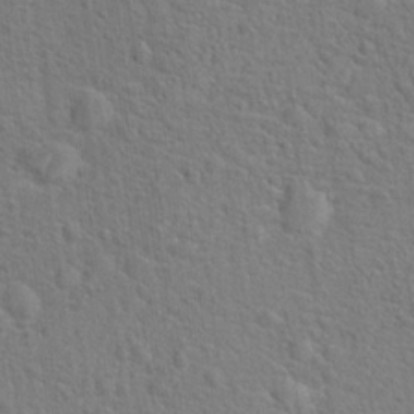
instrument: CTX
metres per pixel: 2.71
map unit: Hto
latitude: 17.9150
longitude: -43.1781
